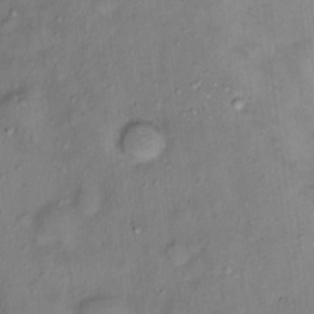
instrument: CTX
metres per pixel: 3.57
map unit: Hto
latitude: 15.4616
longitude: -40.0255
